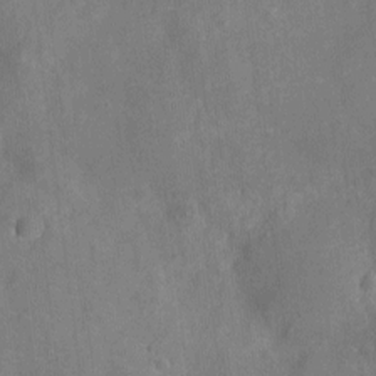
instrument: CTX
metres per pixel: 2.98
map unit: Ht
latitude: -11.4643
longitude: -24.5356
